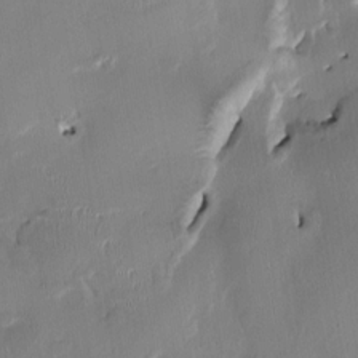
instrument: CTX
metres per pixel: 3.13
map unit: HNhu
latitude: 1.3859
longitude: -5.0458
